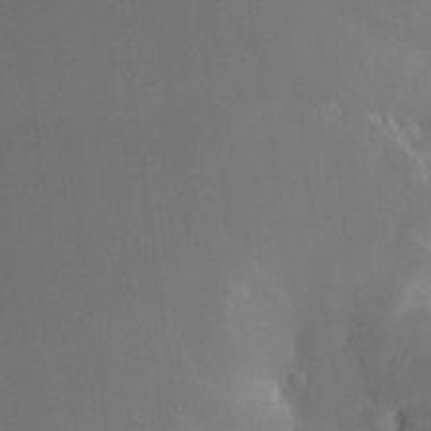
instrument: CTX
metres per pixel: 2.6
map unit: Nhe
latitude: -26.4817
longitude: -110.3279
